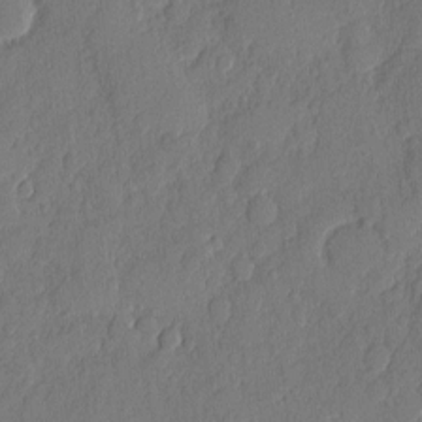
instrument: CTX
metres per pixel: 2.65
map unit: eHh
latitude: 6.2900
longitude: -74.8191
